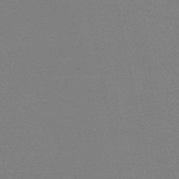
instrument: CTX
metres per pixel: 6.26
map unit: HNb
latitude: -49.3132
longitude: -52.2334
